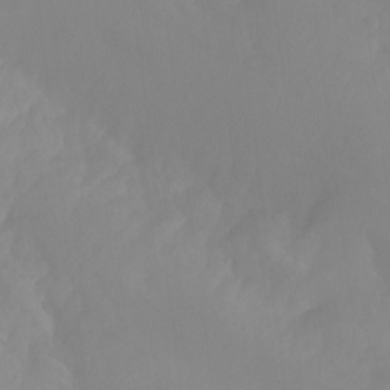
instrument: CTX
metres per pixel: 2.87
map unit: Aa
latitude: -13.6722
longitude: -58.9325
